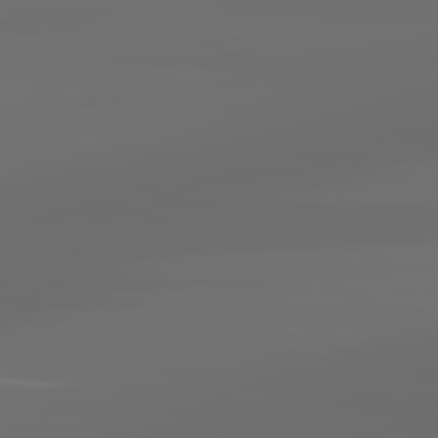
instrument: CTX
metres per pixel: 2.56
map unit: lApd
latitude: 83.4804
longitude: -128.4601
